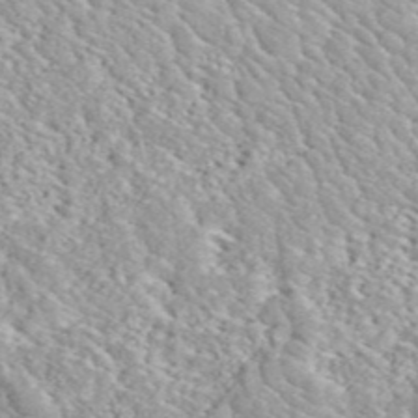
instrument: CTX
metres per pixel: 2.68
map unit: ANa
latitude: 44.8191
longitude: 20.8030
